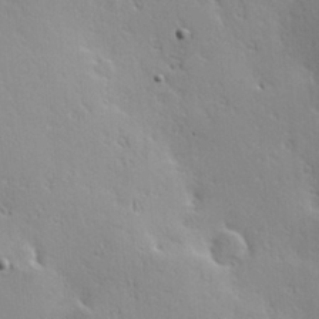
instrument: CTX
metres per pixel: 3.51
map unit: Hve
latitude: 23.5182
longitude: -96.7246
